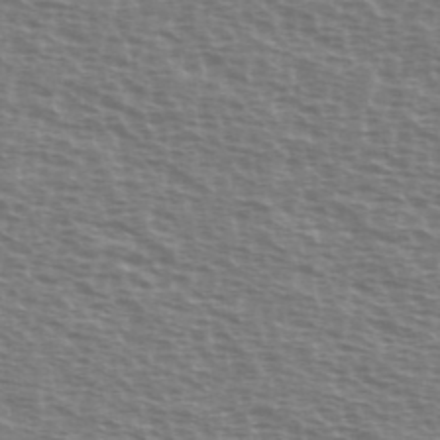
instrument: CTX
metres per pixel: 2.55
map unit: Ave
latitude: 38.0822
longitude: -113.1403
